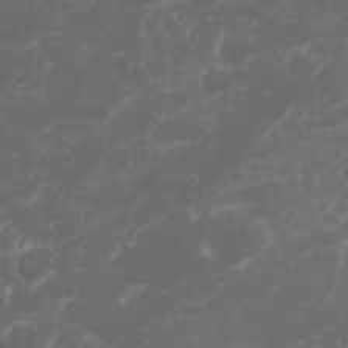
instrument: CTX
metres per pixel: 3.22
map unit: Nhu
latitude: 23.6127
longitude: -60.1578
